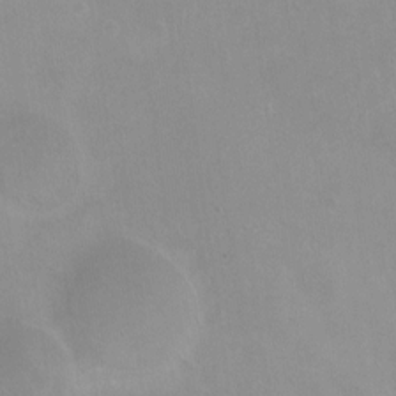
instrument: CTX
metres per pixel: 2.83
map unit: Ht
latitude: -10.8030
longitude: -44.2522
